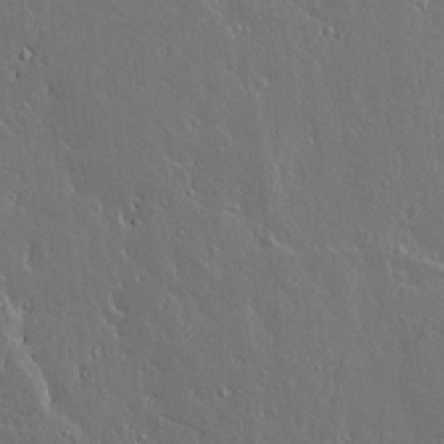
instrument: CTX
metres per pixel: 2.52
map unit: lAvf
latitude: 15.8017
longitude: -126.6680
